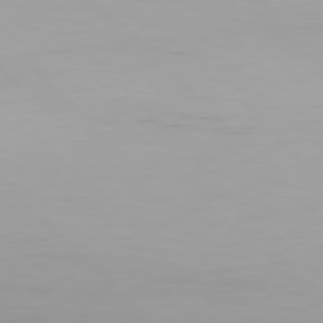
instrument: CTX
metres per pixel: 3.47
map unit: Hpe
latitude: 76.9891
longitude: -171.0458
